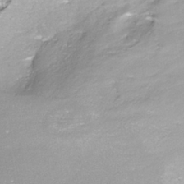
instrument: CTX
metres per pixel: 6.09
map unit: ANa
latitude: -37.8422
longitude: 97.6722
